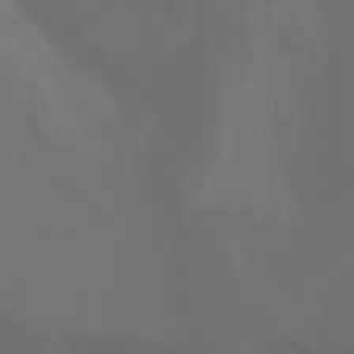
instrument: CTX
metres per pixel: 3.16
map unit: Ht
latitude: -4.1039
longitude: -62.2901
